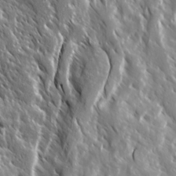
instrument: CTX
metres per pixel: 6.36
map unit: Ave
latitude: 15.0648
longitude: -132.8569
